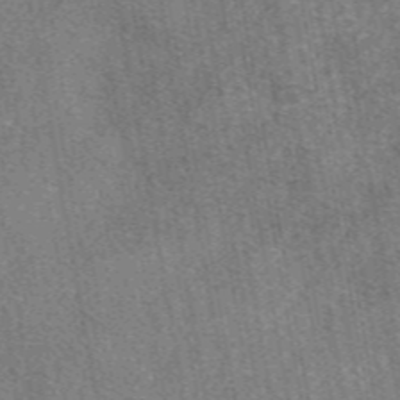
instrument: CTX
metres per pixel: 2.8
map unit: eAb
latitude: 48.2522
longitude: 108.9164
